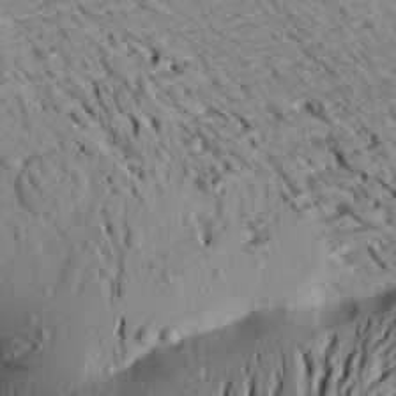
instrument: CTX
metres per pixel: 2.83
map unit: Aa
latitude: 20.7624
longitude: -148.7813
